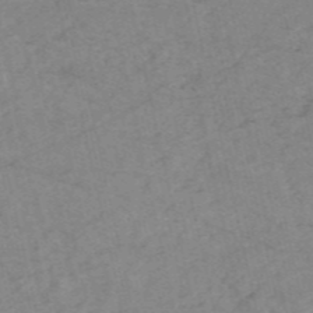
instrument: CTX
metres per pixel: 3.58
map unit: HNb
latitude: -54.7085
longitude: -43.6316
